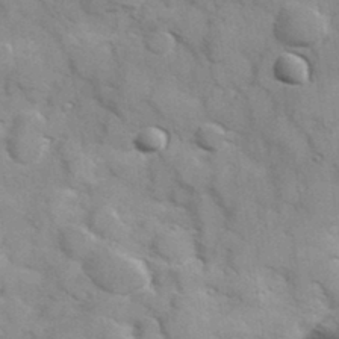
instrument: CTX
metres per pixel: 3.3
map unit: Hve
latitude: 32.4601
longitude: 151.1431
